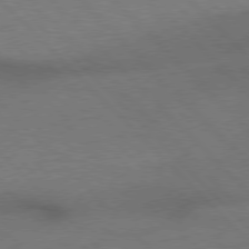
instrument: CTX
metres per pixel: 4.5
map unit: Hpe
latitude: 76.7246
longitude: -156.2900
